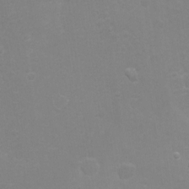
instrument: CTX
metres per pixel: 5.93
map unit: Hto
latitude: -7.1620
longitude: -38.4412
